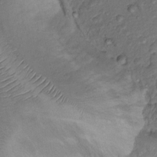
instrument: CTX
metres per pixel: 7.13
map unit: Nhu
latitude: 13.0837
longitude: -28.9513
